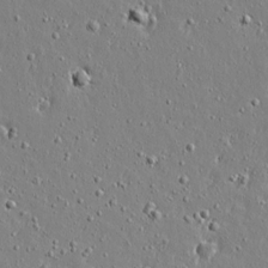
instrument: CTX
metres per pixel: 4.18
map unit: lAvf
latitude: 16.2334
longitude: -127.9150
